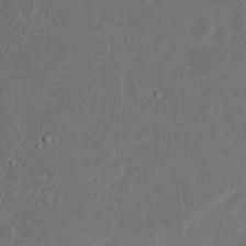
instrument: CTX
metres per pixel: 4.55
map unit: Nhu
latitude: 21.1970
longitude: -72.6302
